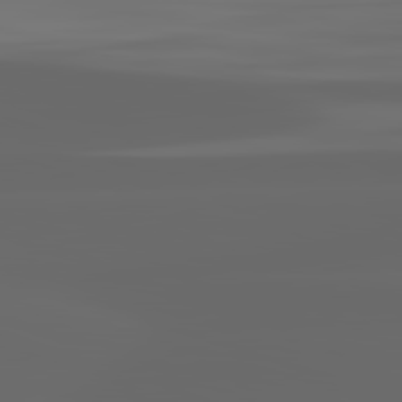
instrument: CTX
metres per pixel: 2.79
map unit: lApd
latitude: 82.7435
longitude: -136.4412
